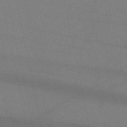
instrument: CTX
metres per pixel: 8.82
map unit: HNb
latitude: -53.7288
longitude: -42.4223
